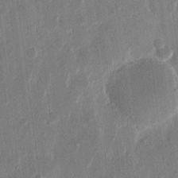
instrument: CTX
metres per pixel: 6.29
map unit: eHh
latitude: 12.6491
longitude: -68.4034
